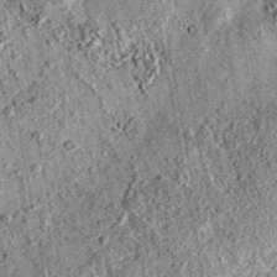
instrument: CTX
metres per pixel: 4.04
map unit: eAb
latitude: 36.3089
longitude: 110.4062
